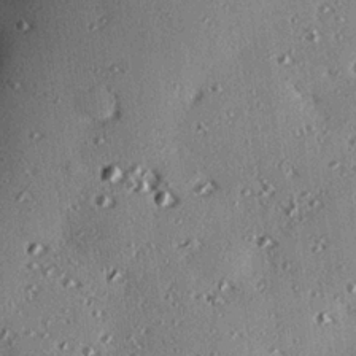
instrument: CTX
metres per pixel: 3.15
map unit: eHh
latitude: 22.4790
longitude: -89.6883
